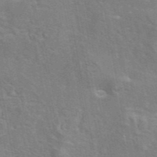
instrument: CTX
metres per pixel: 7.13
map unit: eAb
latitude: 44.9136
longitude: 109.9745
